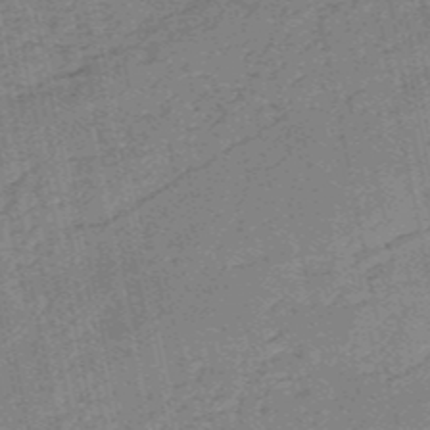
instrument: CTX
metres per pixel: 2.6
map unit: HNb
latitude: -53.5021
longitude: -47.5371
